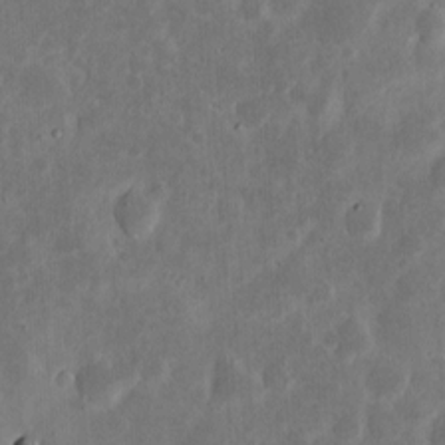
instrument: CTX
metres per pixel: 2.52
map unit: eHh
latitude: 6.8569
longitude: -70.6679
